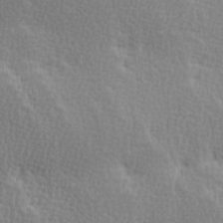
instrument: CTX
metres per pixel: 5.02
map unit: Ave
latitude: -0.0661
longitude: -114.8380
